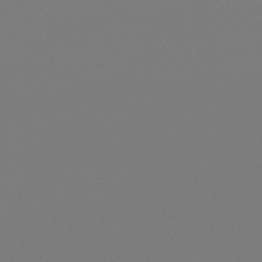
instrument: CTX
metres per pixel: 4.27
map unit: lHb
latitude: -47.2187
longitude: 69.2942
